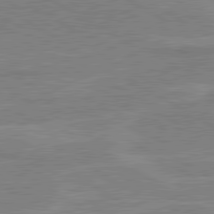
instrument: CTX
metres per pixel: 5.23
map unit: lApd
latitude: 80.7057
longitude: 123.1998
